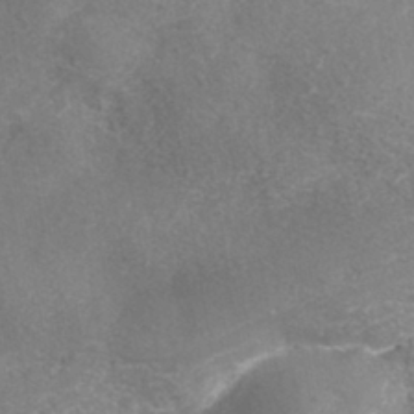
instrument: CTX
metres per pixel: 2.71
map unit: Nhe
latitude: -41.5966
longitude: -110.1200
